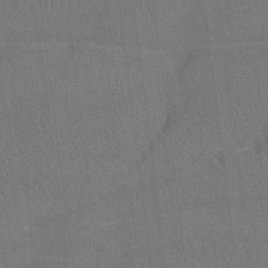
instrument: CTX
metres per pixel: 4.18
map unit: Htu
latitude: -7.5588
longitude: -33.8583
